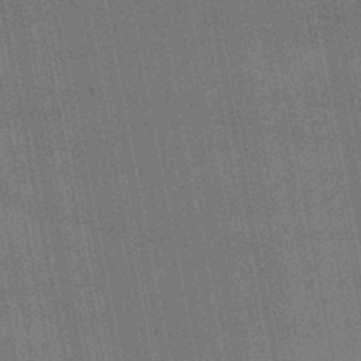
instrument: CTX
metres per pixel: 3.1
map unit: lHb
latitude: -46.0661
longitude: 68.4062
